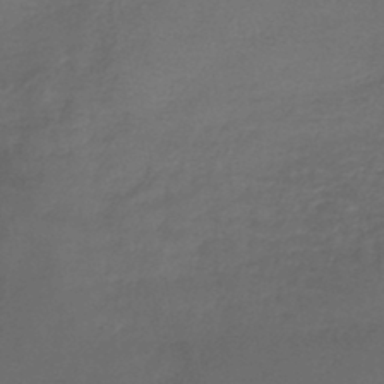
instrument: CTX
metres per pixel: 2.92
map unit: lHb
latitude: -43.5966
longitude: 65.6533
